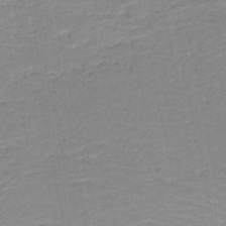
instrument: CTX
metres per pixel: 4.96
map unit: HNb
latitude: -49.8423
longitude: -48.2900
